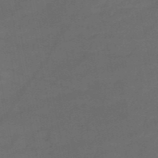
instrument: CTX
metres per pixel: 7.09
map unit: HNb
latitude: -51.4076
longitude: -39.1592
